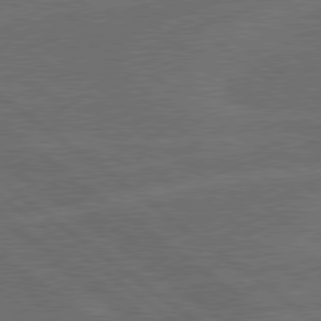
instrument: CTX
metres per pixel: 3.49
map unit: lApd
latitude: 79.3293
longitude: -123.8961
